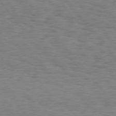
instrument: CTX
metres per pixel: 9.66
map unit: Hpe
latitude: 75.9150
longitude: -133.9717
